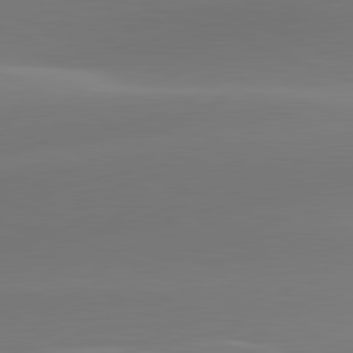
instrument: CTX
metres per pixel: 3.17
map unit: lApd
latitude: 81.6316
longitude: -162.7625
